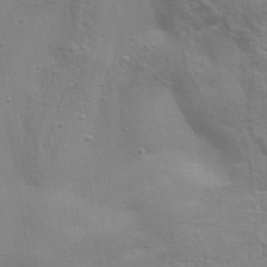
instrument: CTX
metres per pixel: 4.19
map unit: Aa
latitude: 33.0647
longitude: -133.9150
